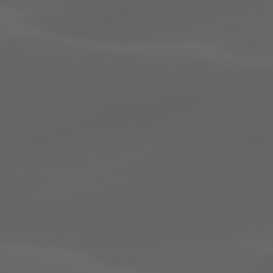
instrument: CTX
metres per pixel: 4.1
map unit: lApd
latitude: 80.1200
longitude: -92.3656
